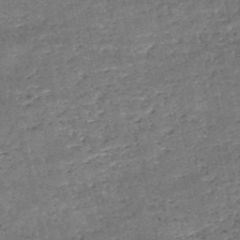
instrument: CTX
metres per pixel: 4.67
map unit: HNb
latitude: -52.0283
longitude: -40.8191
